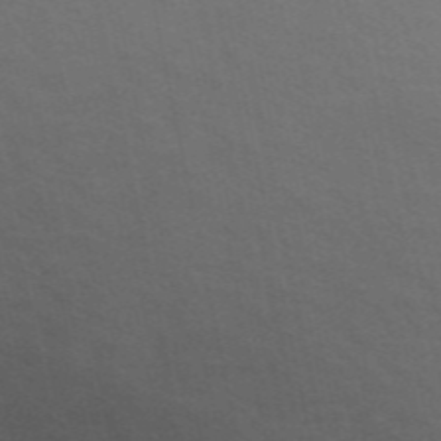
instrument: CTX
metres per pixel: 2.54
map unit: ANa
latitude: 48.6679
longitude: -75.1781
